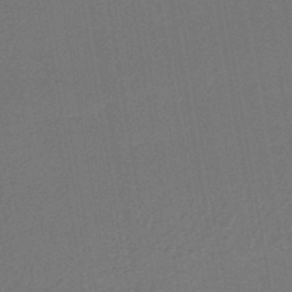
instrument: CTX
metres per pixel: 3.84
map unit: lHb
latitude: -43.5966
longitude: 68.1038
